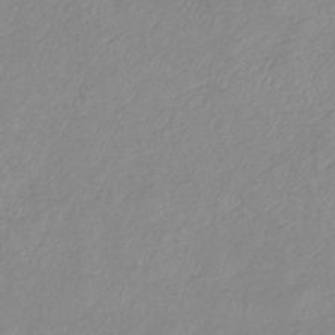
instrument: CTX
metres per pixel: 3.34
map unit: eHb
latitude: -40.2550
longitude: 81.0676
